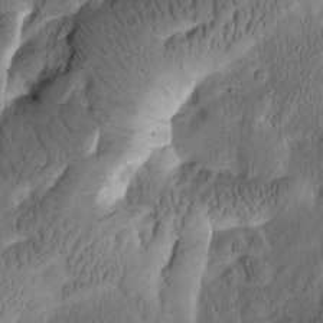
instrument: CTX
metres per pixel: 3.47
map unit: Htu
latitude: -3.3509
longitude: 166.8030
